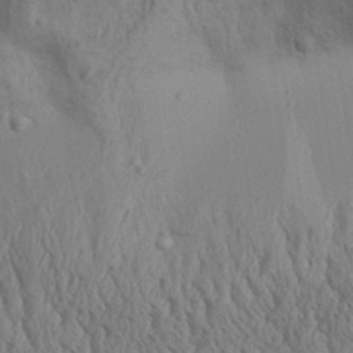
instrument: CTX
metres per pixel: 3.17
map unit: Aa
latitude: 32.2145
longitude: -135.8016
